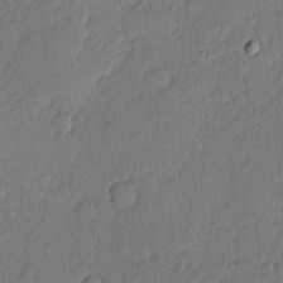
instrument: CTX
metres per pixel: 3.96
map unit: eHh
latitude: 4.6301
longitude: -75.9717
